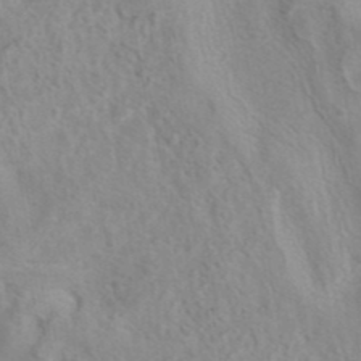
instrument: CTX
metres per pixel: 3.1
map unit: eAb
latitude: 40.8002
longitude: 106.5007
